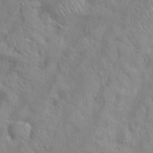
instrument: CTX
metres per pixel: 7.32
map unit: Hto
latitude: 17.3482
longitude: -53.1025
